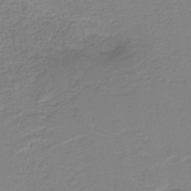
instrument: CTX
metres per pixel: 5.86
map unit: HNb
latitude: -41.4832
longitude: 50.2739
